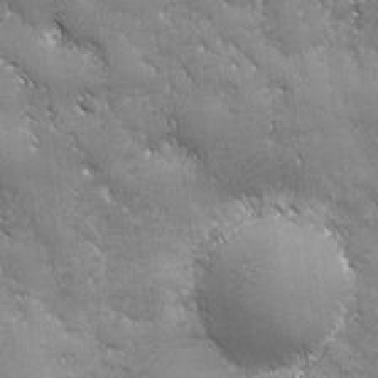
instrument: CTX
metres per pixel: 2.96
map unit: Ave
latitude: -7.7288
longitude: -121.4049
